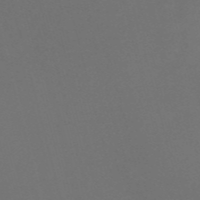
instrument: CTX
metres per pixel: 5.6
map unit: Nve
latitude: -57.3509
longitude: 52.6896
